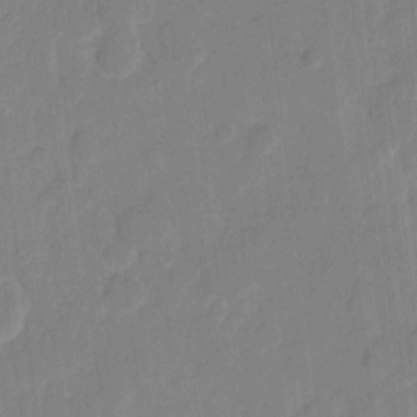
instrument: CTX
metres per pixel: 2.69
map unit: eHh
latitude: 9.3104
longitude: -65.7639
